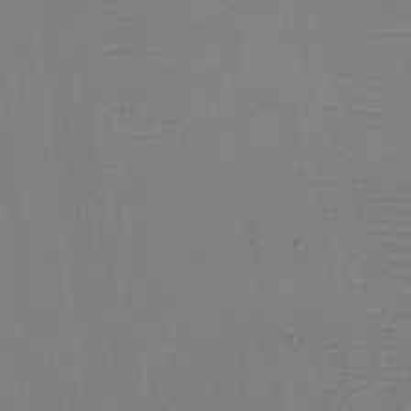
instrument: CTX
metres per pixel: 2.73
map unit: eHh
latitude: -4.0850
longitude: -79.5371
